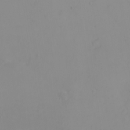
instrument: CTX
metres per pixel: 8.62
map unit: eHh
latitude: -5.3320
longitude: -80.4979
